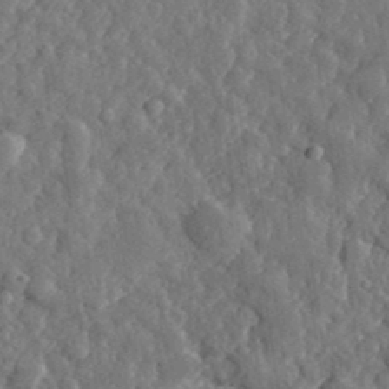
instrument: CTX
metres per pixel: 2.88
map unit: eHh
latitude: 35.3670
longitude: -80.4601
